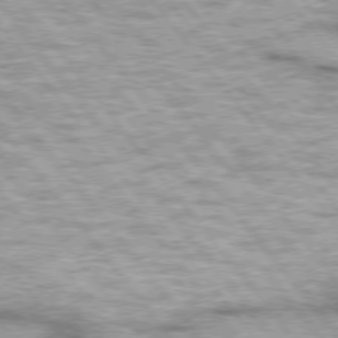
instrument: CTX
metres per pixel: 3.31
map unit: lApd
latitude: 75.0270
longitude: -49.0081
